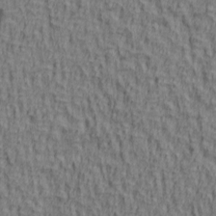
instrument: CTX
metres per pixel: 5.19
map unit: lAa
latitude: 4.8002
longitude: -114.6112
